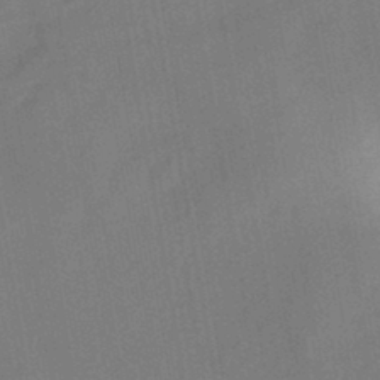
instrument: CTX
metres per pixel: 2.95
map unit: HNhu
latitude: -43.2942
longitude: 91.7856
